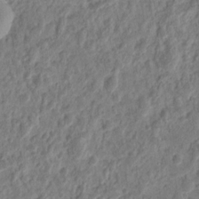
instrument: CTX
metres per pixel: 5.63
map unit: eHh
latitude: 10.2712
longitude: -73.9717
